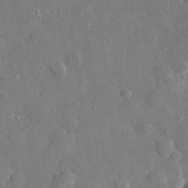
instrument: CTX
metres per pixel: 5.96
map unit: lHvf
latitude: 32.4034
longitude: -85.9150
